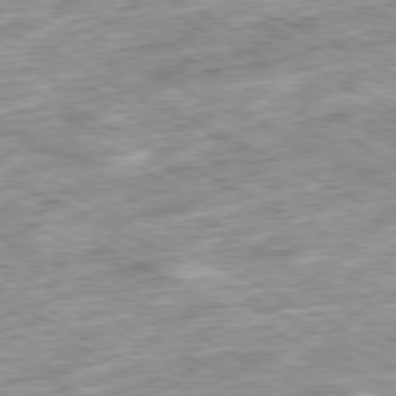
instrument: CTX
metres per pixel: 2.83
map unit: Ap
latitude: -79.8422
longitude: -67.8772
